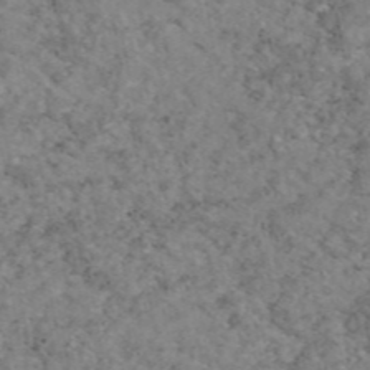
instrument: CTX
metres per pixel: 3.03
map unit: eAb
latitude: 47.3293
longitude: 113.2187
